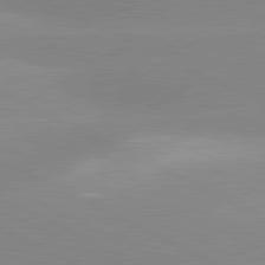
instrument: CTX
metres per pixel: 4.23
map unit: lApd
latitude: 81.1592
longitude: -151.2159
